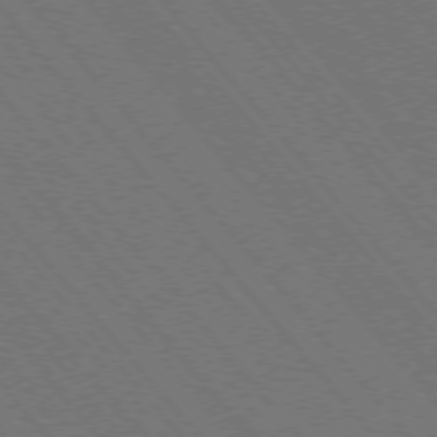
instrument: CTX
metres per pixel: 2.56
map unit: Hpe
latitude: -76.3117
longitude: -16.6491
